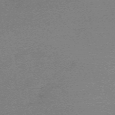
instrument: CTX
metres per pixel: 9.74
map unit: eHh
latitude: -61.5588
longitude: 51.8044
